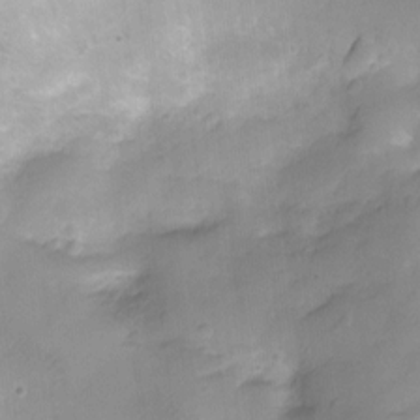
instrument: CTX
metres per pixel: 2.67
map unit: Ht
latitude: -5.6533
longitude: -21.0459
